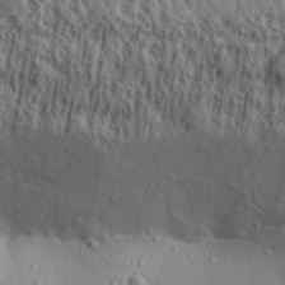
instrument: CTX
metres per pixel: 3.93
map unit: Aa
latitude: 31.9528
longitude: -135.0080
